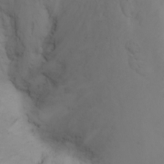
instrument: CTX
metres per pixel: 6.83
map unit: Htu
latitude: -7.4076
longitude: -70.2522
